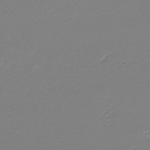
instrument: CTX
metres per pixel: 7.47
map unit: lHb
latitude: -44.6519
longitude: 61.5399
